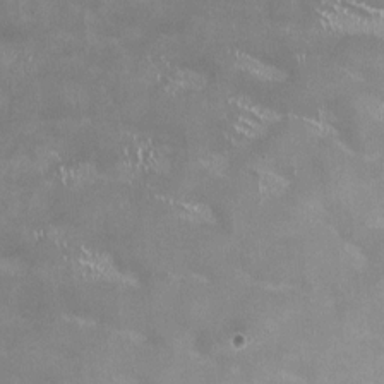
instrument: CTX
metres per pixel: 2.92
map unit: HNhu
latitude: -0.0472
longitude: -4.2900
